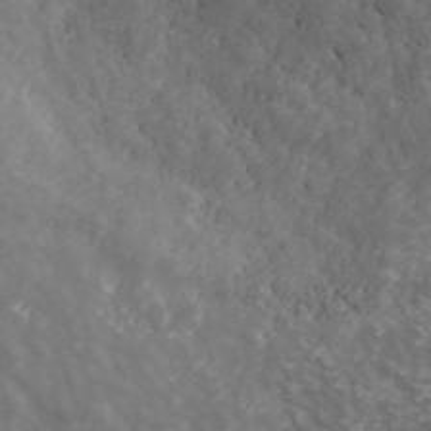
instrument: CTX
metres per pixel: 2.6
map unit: ANa
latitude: 42.5546
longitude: 29.2187
